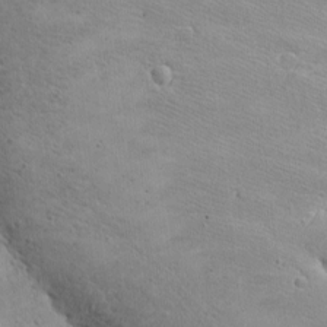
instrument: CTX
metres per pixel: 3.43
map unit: eHh
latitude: -8.0283
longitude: -70.3467
